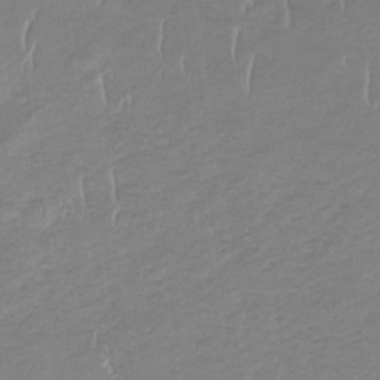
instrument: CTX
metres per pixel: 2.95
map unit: eHb
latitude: -33.7856
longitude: 68.8408
